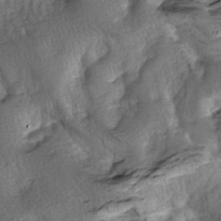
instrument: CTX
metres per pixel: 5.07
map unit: lAa
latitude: -6.6329
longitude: -126.0822
